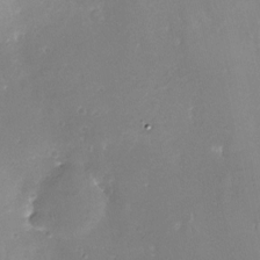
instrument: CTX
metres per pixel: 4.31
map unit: Nhe
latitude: -27.2942
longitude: -110.1578
